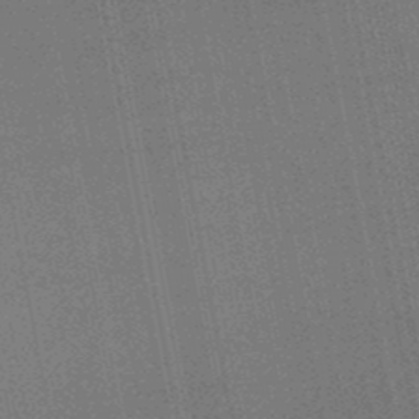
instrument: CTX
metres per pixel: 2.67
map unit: lHb
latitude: -47.7099
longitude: 67.0675
